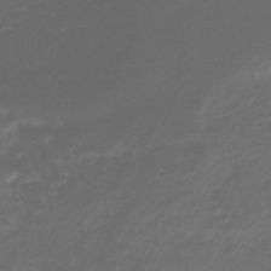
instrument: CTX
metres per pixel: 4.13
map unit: lHb
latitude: -40.5951
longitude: 73.1998
